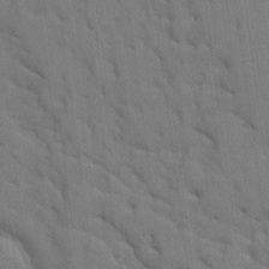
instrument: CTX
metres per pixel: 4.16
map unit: Ave
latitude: 9.7450
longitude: -102.4790
